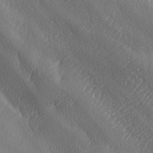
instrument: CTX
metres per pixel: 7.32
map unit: lAa
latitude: -8.3117
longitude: -128.4223
